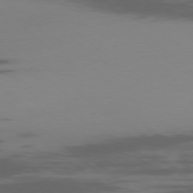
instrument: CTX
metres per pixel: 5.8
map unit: Ap
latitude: -77.8044
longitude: -67.1403
